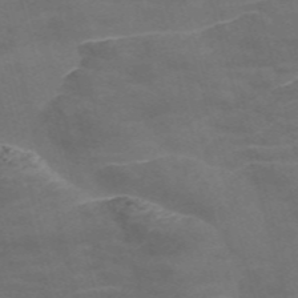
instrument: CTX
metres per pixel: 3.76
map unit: Nve
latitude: -58.2550
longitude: 65.8045
